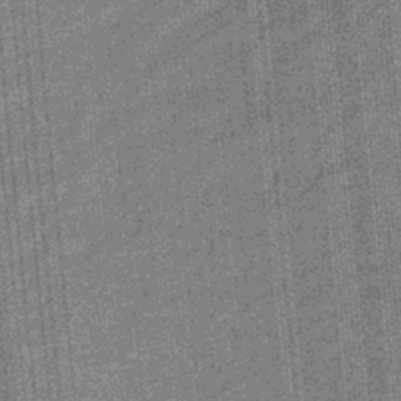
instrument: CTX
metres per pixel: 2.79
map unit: eHb
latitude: -32.5763
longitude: 73.7666
